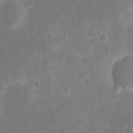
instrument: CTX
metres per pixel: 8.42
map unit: eHh
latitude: 20.0255
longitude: -69.8583
